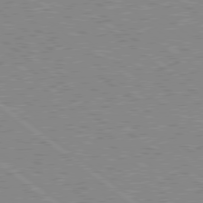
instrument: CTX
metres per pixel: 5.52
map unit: Hpe
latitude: 78.6302
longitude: -168.9703
